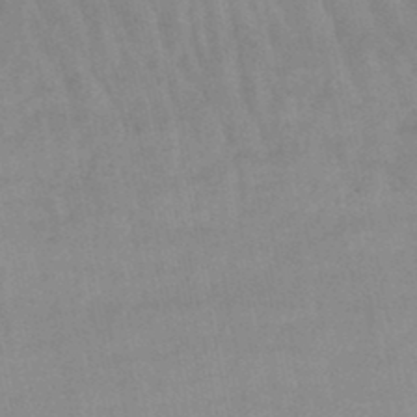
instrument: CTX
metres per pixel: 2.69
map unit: lHb
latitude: -48.1417
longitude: 75.4266
